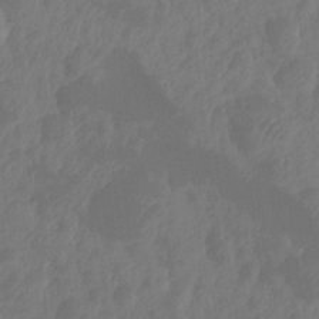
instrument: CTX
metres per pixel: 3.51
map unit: HNhu
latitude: -24.4251
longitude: 49.7856
